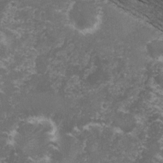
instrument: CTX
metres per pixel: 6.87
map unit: lHvf
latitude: -14.7464
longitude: -99.4615
